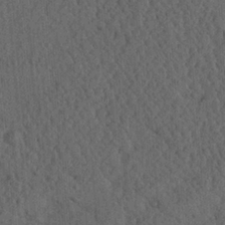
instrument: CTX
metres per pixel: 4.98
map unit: Ave
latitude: 23.9906
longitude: -134.2522
